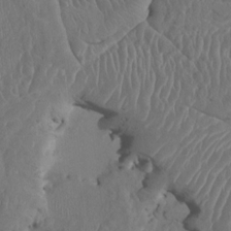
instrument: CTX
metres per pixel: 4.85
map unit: HNhu
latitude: 3.9528
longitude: -6.6490
